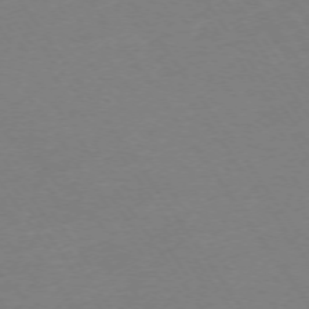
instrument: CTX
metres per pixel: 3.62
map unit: Ap
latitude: -74.0283
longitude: -85.3482
